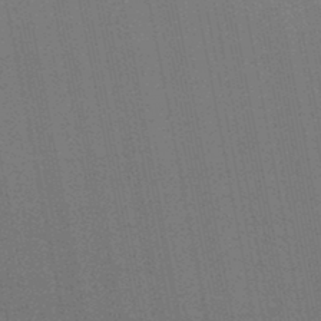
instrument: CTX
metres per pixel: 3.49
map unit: lHb
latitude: -46.1417
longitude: 57.4832
